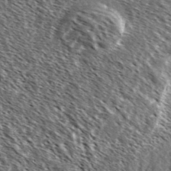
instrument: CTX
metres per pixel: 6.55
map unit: Ave
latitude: 37.3671
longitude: -110.1956
